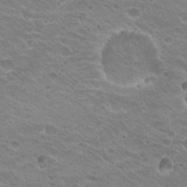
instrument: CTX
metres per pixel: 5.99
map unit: Hto
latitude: 20.7247
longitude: -32.5546
